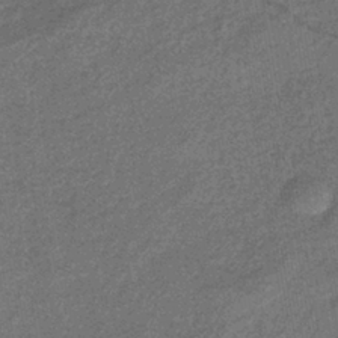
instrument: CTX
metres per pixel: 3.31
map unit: eHb
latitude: -39.9556
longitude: 80.1795
